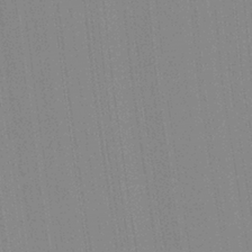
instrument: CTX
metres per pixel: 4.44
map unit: Aa
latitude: 28.0633
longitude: -147.5749
